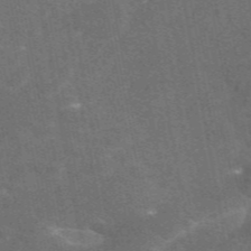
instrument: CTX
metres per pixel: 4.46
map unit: eAb
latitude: 47.8962
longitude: 116.8974
